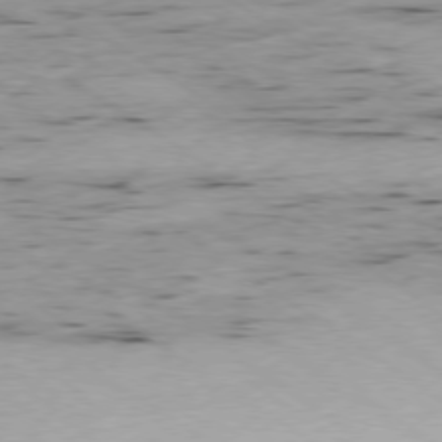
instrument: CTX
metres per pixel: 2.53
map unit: Ap
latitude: -78.4251
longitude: -70.9702
